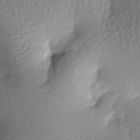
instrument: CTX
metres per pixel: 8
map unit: lAa
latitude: -7.5966
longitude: -126.6113
